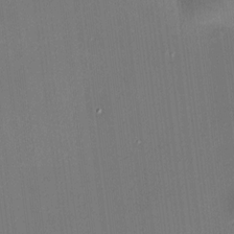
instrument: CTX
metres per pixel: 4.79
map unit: HNhu
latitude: 9.7261
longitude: 11.2943
